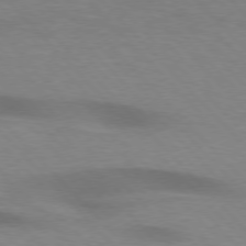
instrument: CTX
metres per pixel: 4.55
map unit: lApd
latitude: 75.9528
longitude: -61.2915
